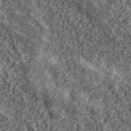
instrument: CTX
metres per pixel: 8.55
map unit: lHvf
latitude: 39.9717
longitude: -88.7436
